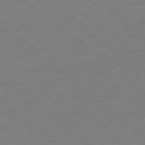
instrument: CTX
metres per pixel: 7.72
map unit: Ap
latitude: -78.5573
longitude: -57.0080
